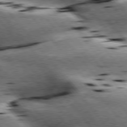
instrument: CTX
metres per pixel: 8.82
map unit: lApd
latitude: 76.7624
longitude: -60.8002
